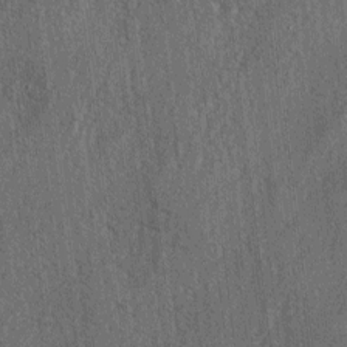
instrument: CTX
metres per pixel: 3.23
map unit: lAa
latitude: -5.1809
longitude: -126.1200
